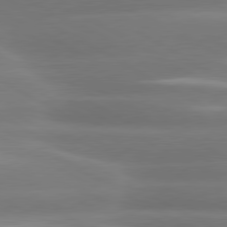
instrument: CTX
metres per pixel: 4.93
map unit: lApd
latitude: 80.4223
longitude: -135.2726
